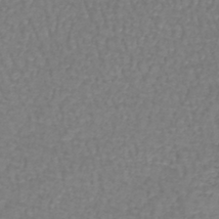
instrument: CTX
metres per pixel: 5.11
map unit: lHb
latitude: -43.6532
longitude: 73.2376
